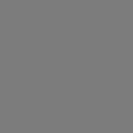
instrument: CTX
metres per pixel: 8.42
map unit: Hpe
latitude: 78.3279
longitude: -162.2523
